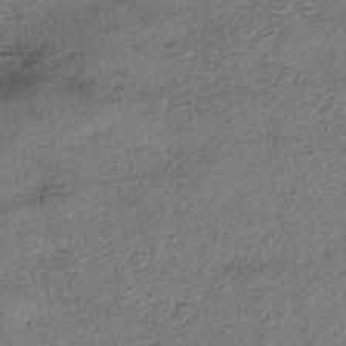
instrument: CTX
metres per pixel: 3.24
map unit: eHh
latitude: -42.5006
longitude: 120.3306
